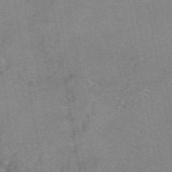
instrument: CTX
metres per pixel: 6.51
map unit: eAb
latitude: 49.8772
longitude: 105.6533
